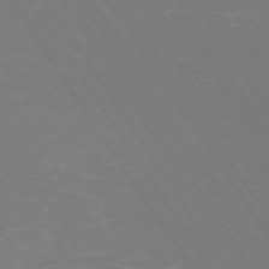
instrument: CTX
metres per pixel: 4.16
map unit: Hpe
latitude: -72.7085
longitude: 11.5588
